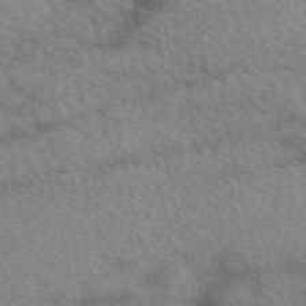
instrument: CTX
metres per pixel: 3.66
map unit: eAb
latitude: 49.8016
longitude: 113.9556
